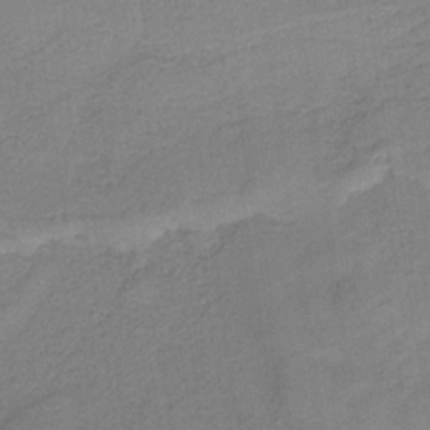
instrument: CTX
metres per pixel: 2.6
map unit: lHb
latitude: -34.5574
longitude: 63.6155
